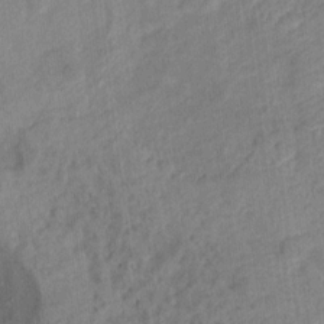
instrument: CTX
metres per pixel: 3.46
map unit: Ht
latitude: 12.2145
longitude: -40.4412
